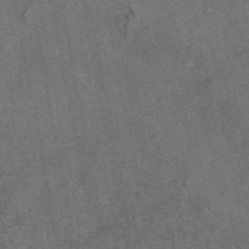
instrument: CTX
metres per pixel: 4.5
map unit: eAb
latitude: 46.9703
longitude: 108.5574
